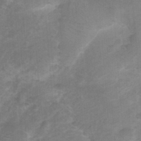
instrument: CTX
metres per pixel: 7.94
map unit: Nhu
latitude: -0.1417
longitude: -16.8191
